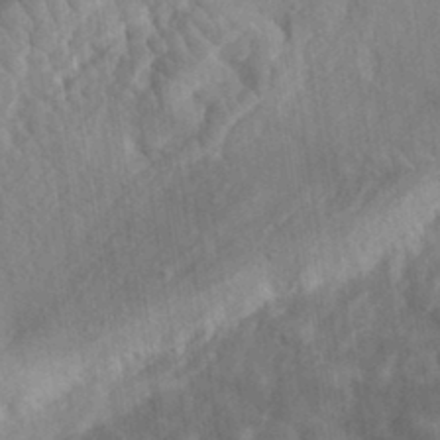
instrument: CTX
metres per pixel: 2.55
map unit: eHh
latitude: 33.2537
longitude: -78.3279
